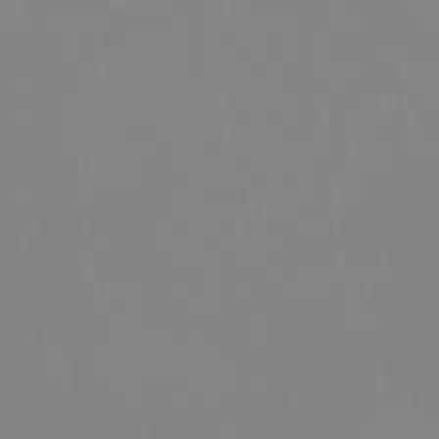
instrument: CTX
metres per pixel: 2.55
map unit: Ht
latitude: -8.6707
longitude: -33.8961
